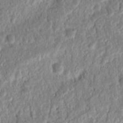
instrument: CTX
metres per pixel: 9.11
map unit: eHh
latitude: 14.7436
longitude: -72.6302
